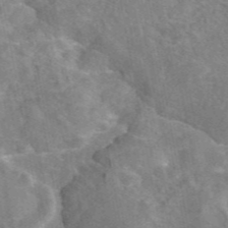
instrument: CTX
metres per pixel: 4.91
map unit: eAb
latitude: 45.3670
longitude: 108.7652
